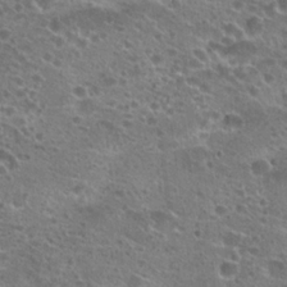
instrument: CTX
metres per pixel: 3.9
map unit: Hto
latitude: 22.1956
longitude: -41.7071
